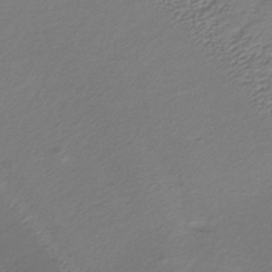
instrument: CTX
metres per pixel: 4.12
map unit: lHb
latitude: -34.6141
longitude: 61.3510
